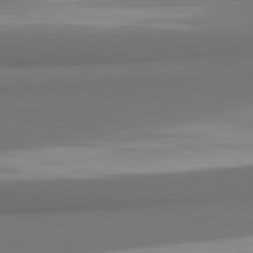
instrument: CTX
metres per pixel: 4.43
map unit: lApd
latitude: 81.8961
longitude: 172.5574
